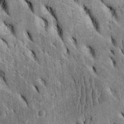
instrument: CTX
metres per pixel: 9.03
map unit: Htu
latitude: -2.7652
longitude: 151.8044
